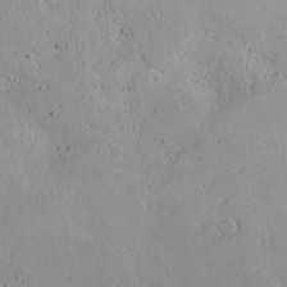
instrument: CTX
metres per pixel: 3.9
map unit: lAvf
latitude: 16.2145
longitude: -126.7624
